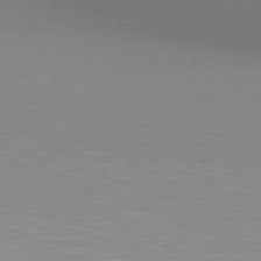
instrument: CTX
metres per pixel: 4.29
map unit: Hpe
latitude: 78.0633
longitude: -131.0459
